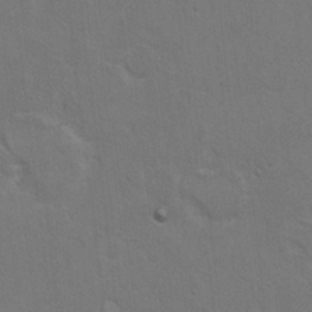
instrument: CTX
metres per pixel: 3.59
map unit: Hto
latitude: 10.1389
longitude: -35.6694
